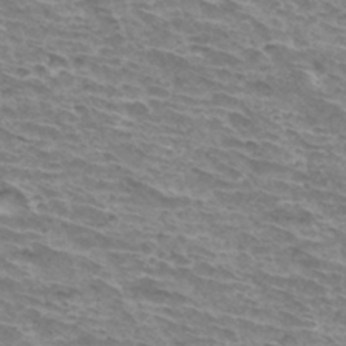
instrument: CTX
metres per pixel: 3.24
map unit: Hto
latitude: 34.2333
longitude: -43.5560
